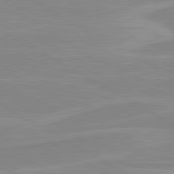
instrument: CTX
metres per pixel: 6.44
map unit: lApd
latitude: 80.4790
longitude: 171.7856
